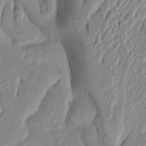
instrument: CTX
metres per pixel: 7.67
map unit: Htu
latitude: -5.8233
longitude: 151.7666
